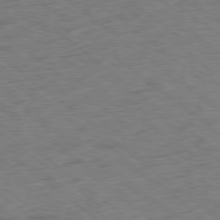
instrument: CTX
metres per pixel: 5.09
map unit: Ap
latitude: -78.8408
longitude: -50.0633
